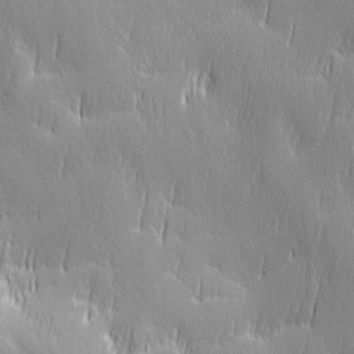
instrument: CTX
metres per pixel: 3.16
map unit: Ave
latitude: 2.4601
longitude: -113.3482
